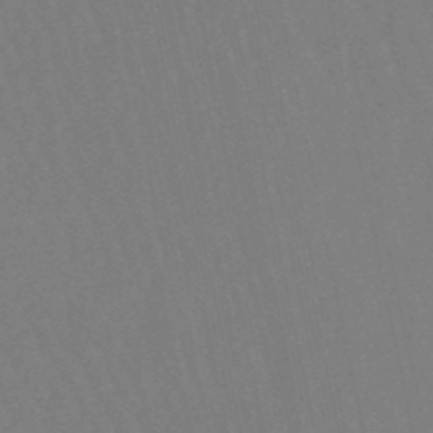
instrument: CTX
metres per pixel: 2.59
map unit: lHb
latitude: -49.6344
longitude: 71.6344
